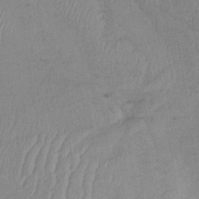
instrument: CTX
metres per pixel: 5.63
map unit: lHb
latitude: -33.9556
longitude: 67.0297
